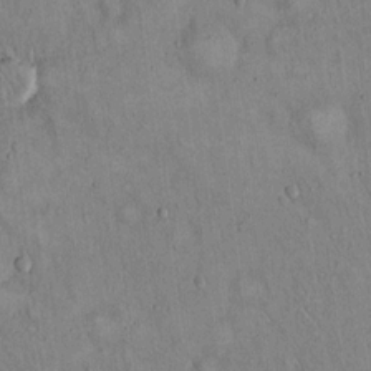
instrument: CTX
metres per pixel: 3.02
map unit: Hto
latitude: 14.4223
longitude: -58.6868
